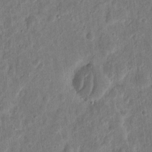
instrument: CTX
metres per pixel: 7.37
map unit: eHh
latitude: 10.5735
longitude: -73.4427
